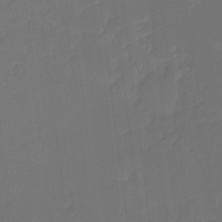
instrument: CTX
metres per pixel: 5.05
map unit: Hto
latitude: -7.8233
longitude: -47.0270
